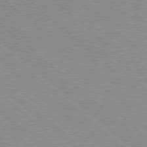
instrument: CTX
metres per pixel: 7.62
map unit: Hpe
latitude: 77.9150
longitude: -154.3656
